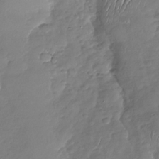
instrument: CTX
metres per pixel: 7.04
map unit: Nhu
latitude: -29.7289
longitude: -61.6505
